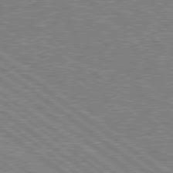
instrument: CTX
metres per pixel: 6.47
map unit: Hpe
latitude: 78.9136
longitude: -169.1214
